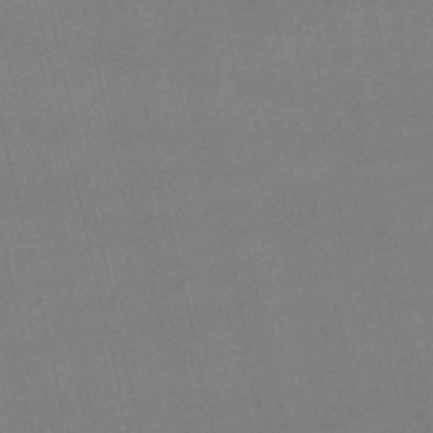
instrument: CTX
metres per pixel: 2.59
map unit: lHb
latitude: -48.3684
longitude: 63.5588
